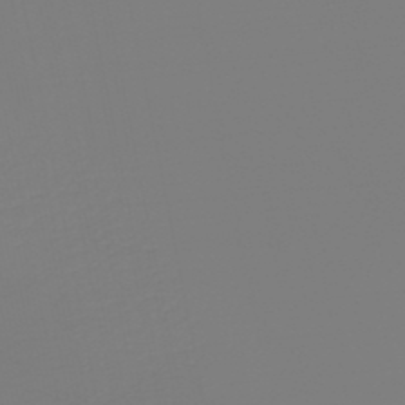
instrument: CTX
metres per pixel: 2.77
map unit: HNb
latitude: -45.9745
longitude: 56.3495
